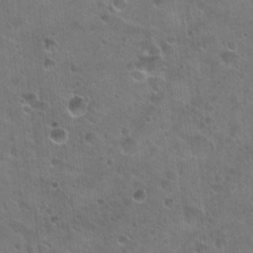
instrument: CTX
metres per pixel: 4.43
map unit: Hto
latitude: 22.5168
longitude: -53.9150
